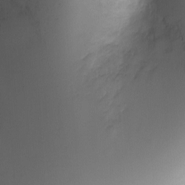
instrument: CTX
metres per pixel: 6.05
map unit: Ht
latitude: -3.6532
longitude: -28.9702
